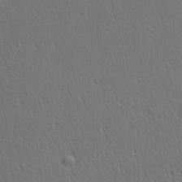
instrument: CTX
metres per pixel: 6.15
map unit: Aa
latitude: 27.6316
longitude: -138.4790
